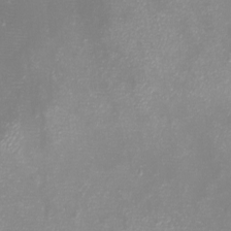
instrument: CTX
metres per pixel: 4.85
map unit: eHh
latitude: -6.8030
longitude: -78.4979
